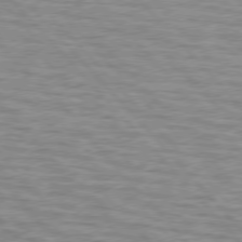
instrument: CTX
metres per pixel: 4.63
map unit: lApd
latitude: 76.5356
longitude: -77.0458
